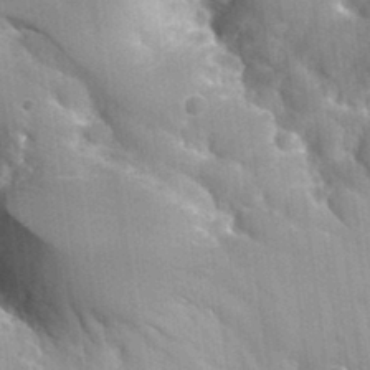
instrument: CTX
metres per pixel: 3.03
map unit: Nhu
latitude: 32.5545
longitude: -52.2522
